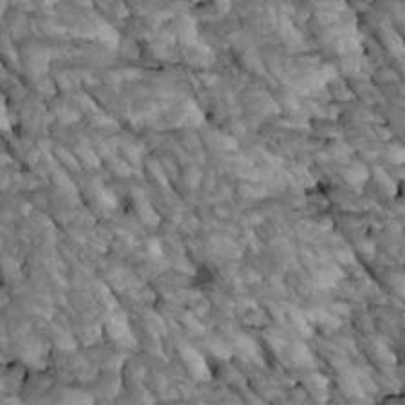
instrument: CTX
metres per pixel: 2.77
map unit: Htu
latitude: 1.9906
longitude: 143.8800
